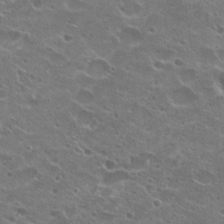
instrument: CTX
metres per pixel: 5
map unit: Hto
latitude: 23.3859
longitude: -41.5749
